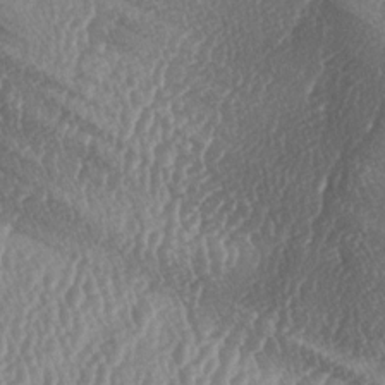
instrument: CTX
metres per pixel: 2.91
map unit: lAa
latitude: -5.3887
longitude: -129.7638
